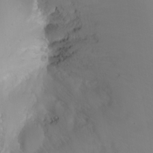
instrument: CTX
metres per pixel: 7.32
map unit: Htu
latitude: -4.0850
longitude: -88.0444
